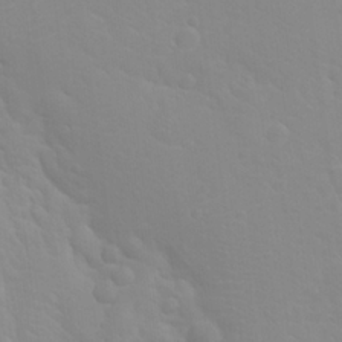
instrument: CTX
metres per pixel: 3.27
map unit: Hto
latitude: 20.2901
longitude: -33.2537
